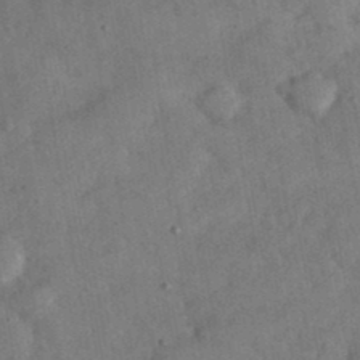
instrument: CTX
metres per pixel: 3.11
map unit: eHh
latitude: 37.5182
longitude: -67.7260
